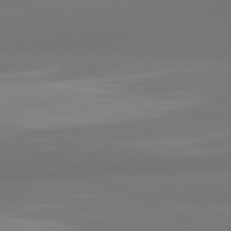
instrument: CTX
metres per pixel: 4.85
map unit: lApd
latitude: 81.0836
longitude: -164.6868
